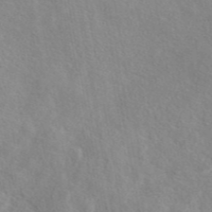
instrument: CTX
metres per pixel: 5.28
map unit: eAb
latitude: 45.3481
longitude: 112.5385
